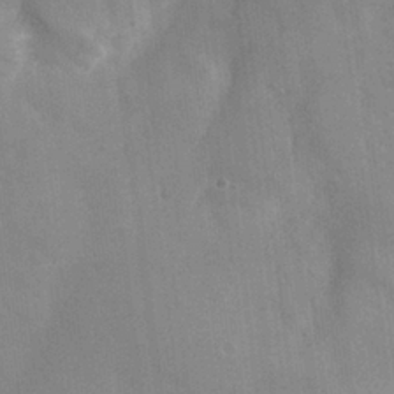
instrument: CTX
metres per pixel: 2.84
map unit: Nhu
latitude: 26.2145
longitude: -55.4048
